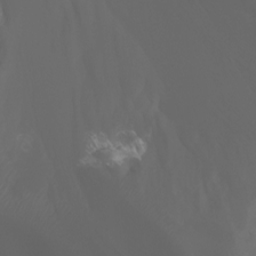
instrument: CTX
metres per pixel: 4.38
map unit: Ht
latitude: -3.3131
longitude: -61.5560
